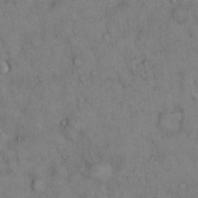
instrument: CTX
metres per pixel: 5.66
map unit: Hto
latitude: 12.6869
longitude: -59.3671
